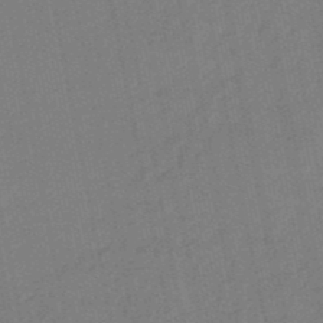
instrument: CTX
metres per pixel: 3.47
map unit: eHb
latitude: -48.2173
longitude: 89.1809
